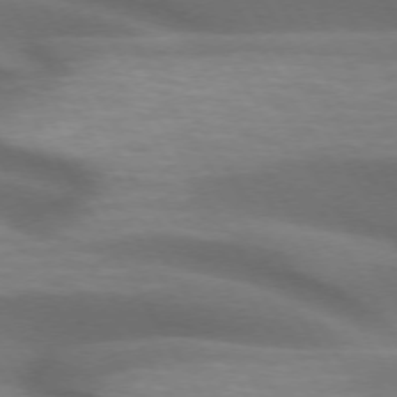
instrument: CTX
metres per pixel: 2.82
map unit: lApd
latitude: 72.7625
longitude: -51.6127
